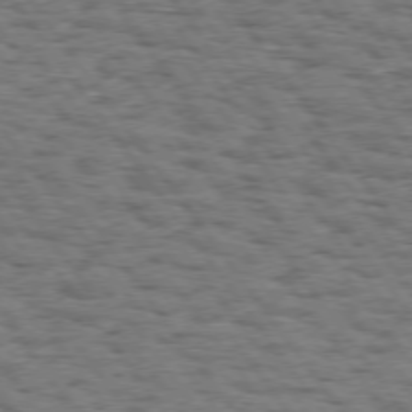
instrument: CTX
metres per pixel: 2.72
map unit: Hpe
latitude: 74.5735
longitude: -134.8380
